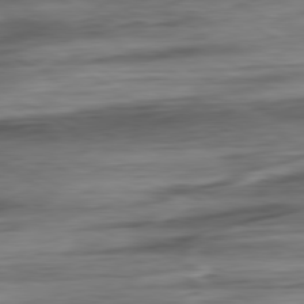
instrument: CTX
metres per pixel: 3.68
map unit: Ap
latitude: -80.9731
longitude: -68.2145
